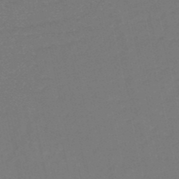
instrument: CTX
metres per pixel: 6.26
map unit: eHb
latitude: -48.5007
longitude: 88.3117
